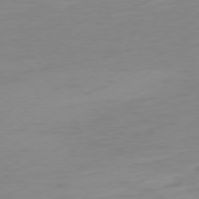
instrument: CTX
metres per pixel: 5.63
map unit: Ap
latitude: -77.9367
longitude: -67.8961
